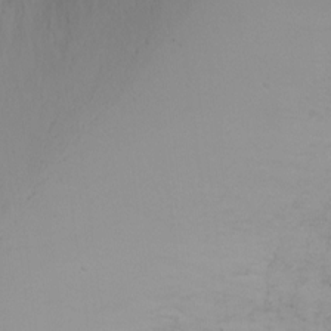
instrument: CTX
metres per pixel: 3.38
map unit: Ht
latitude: 1.1025
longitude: -20.9514
